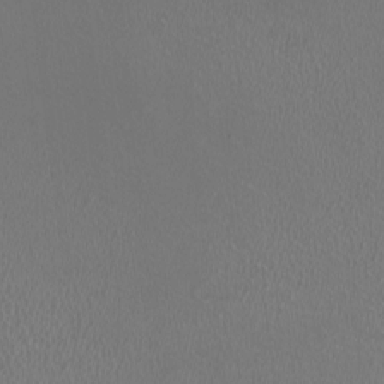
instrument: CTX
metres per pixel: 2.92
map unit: HNhu
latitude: -1.1998
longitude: -0.8758
